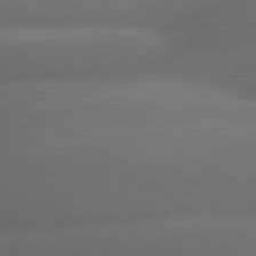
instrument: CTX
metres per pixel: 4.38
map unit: lApd
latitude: 79.7639
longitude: -154.7057
